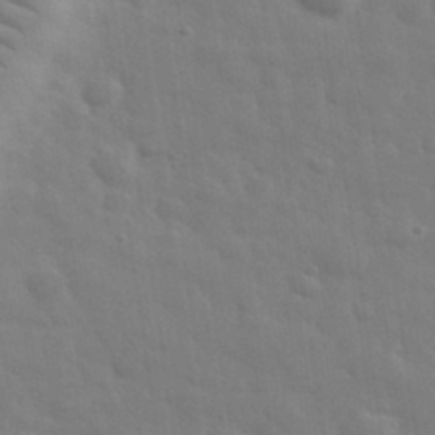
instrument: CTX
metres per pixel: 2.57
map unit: eHh
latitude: 33.1403
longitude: -70.3467
